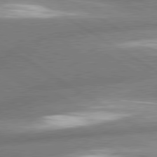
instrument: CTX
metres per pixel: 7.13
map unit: lApd
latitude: 80.3656
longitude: -162.1200
